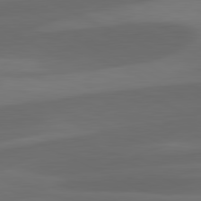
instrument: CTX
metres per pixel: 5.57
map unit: lApd
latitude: 81.5182
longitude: 124.1795
